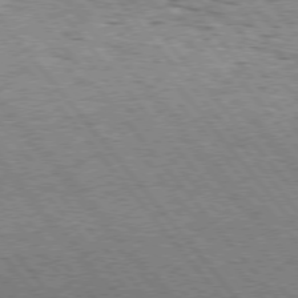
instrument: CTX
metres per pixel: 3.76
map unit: Hpe
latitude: 75.2915
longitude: -140.3467
